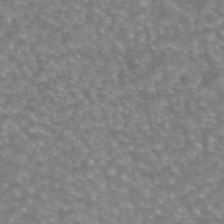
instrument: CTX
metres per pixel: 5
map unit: eAb
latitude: 44.5734
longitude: 105.8989
